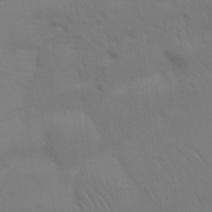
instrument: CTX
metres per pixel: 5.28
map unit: Nhu
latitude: 21.5371
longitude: -73.1781
